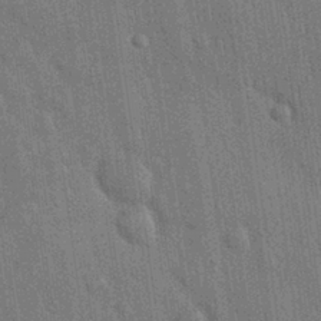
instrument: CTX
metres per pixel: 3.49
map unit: Nhu
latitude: 27.7261
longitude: -68.1011
